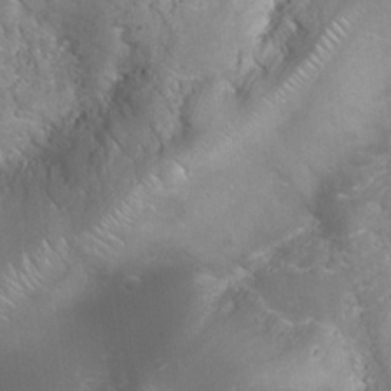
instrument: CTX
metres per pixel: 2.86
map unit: Nhu
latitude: 24.3656
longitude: -59.7639
